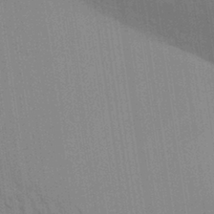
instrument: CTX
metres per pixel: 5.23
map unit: Aa
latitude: 30.4790
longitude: -139.6505
